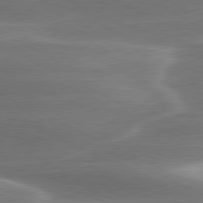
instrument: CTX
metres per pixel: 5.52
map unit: lApd
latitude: 79.9528
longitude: -116.5168
